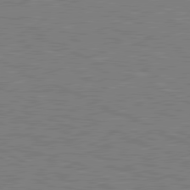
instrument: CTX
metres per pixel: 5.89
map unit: lApd
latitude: 81.0458
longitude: -170.9703
